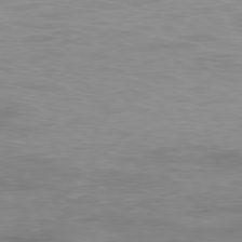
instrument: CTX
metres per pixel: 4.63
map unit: Ap
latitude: -79.5210
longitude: -74.1767
